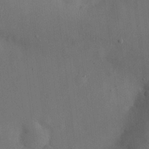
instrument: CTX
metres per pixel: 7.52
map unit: eHh
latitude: 25.7449
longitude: -69.1781
